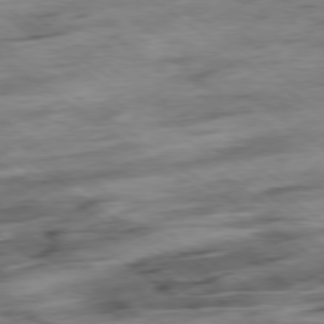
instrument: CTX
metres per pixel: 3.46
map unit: Hpe
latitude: -78.9163
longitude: -17.5560
